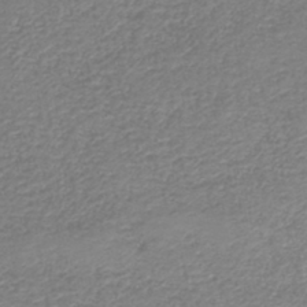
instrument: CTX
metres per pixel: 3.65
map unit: HNb
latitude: -41.4265
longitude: 49.8801
